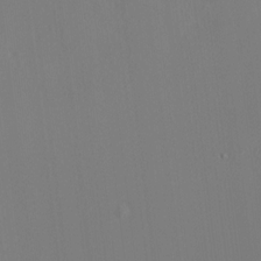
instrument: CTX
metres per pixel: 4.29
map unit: HNhu
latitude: 10.8002
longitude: 22.7463
